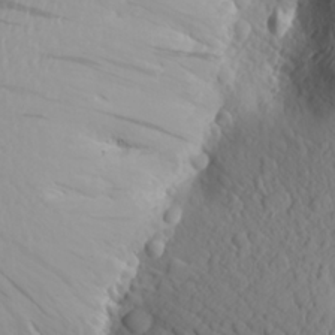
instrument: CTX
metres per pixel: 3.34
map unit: Aa
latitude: 24.8946
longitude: -146.2523
